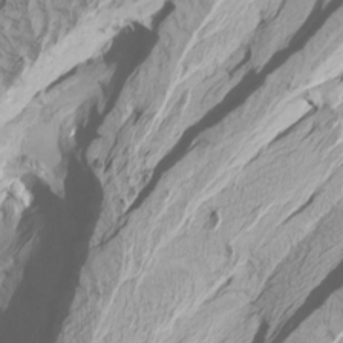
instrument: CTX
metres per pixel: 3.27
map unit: Htu
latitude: -6.7085
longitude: -71.1592
